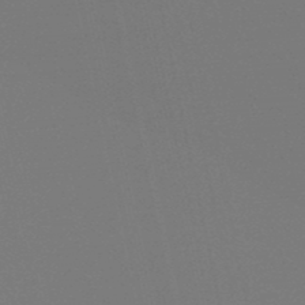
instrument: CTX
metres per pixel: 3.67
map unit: lHb
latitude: -49.8801
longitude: 70.3495
